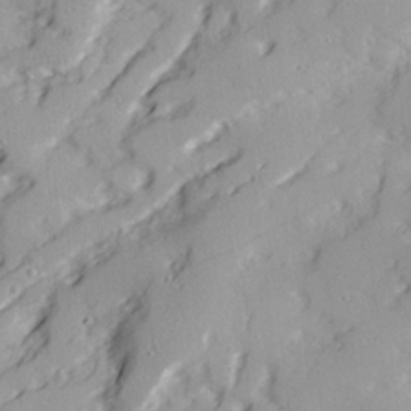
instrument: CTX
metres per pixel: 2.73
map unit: Ave
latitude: 21.9717
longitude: -131.6316
